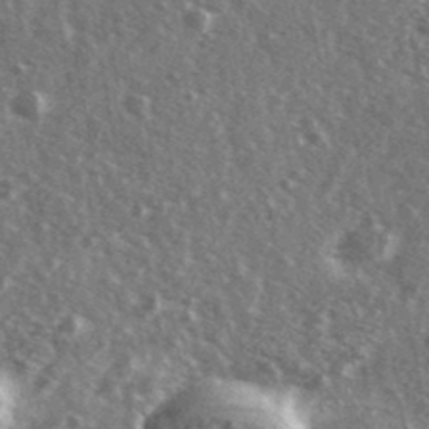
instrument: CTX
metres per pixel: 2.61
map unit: Ave
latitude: 39.3293
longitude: -108.8191
